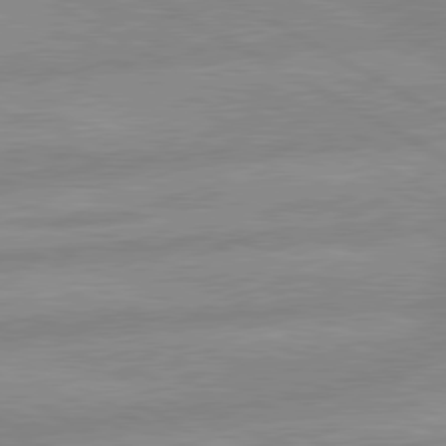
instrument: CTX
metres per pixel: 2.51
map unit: lApd
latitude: 80.1767
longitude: -168.5168
